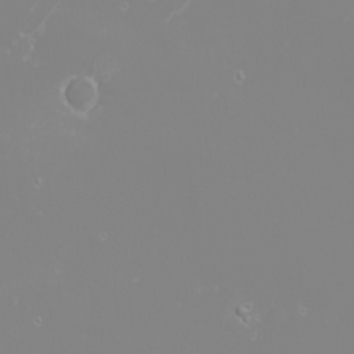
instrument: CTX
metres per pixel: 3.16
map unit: eHh
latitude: -6.2550
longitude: -88.7247
